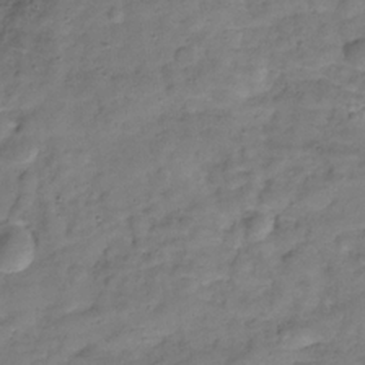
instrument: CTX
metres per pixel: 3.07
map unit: Hve
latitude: -30.0850
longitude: 93.1998
